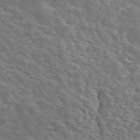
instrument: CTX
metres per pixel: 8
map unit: ANa
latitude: 44.5923
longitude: 28.4440
